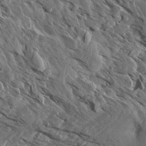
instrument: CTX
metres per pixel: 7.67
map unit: Aa
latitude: 13.3104
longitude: -142.0822
